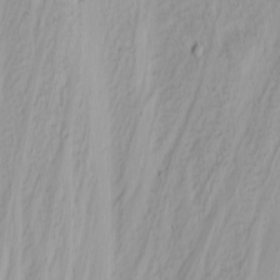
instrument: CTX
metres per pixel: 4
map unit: Nhu
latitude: -4.9352
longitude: -85.8017
